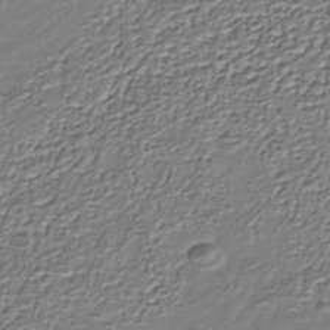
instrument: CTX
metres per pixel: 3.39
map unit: Nhu
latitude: -38.9353
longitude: -86.0444
